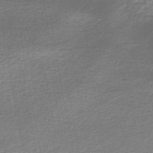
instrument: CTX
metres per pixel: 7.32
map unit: lHb
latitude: -45.5021
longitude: 61.0864
